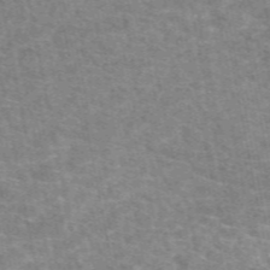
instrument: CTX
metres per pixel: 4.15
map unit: eAb
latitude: 49.9339
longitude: 119.8611
